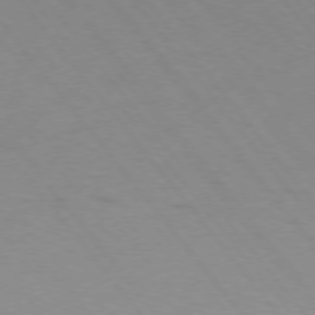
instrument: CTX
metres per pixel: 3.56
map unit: Ap
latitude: -76.8786
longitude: -64.5357
